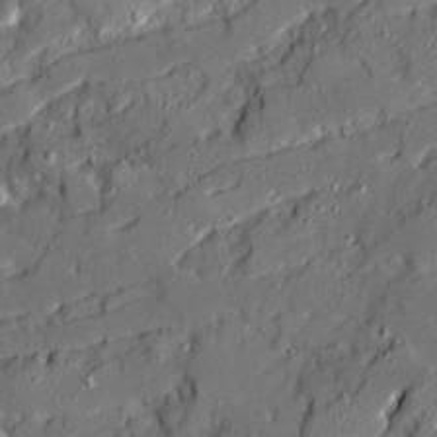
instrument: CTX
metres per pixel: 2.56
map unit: Ave
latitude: 19.9906
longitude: -128.9136
